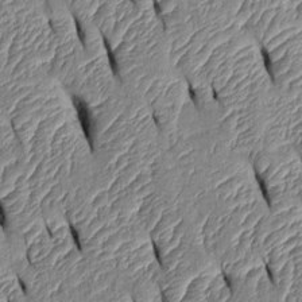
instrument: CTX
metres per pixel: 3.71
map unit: Htu
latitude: 1.6882
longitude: 149.0109
